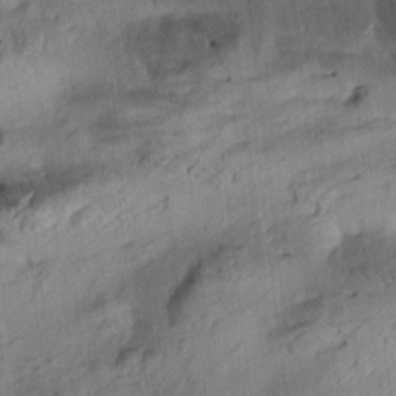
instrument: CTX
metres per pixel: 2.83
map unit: Aa
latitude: 10.5357
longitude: -143.0836
